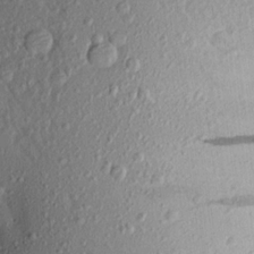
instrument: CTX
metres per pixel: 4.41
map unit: Aa
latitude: 17.5749
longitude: -148.6491
